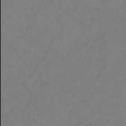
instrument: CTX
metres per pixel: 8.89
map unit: HNb
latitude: -52.9352
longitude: -45.9906
